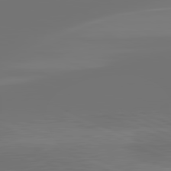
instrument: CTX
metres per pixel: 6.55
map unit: lApd
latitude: 82.0822
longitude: -154.8380
